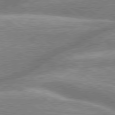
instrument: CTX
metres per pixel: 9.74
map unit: lApd
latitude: 79.4427
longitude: -159.3293
